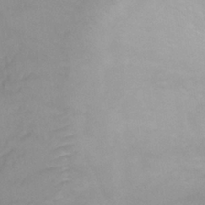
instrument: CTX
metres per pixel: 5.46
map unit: Ht
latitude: 6.1200
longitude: -29.9906
